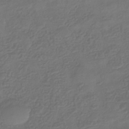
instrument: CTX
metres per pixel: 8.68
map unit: eHb
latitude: -34.6518
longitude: 80.3495
